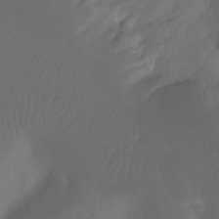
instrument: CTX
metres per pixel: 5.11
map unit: Ht
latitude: -7.3698
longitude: -30.5168
